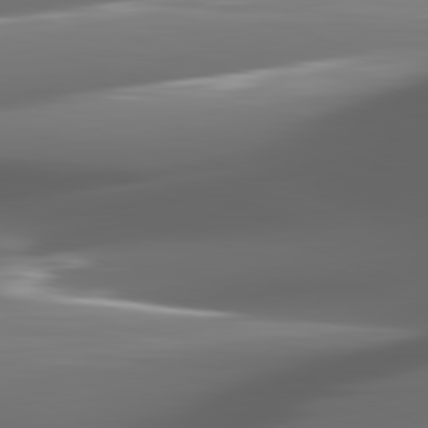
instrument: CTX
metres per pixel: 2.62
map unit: lApd
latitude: 82.1388
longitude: -148.9325
